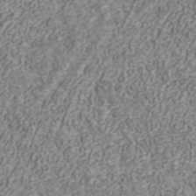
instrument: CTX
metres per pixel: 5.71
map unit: ANa
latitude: 41.9150
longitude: 30.5762
